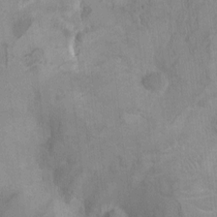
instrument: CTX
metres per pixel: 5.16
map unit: Ht
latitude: -2.3684
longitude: -17.1214
